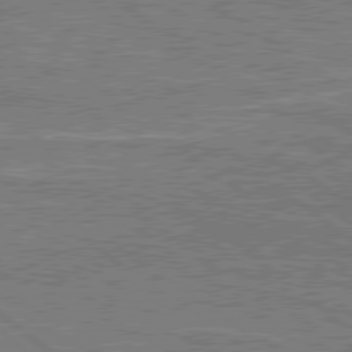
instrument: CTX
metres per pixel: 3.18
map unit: lApd
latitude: 79.1592
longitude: 174.6896
